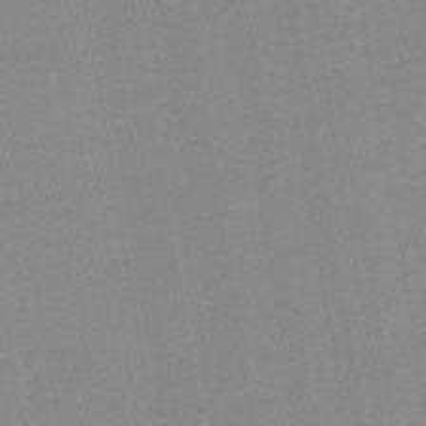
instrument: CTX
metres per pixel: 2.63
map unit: lHb
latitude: -41.9367
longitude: 62.8975
